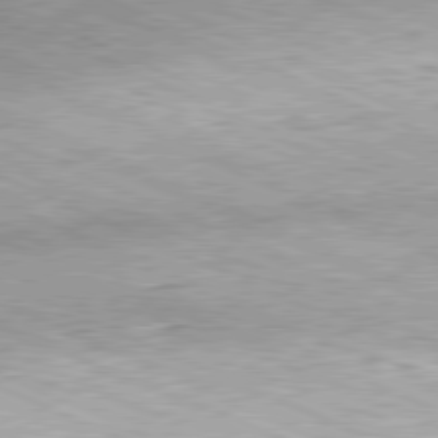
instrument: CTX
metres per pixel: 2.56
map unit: Hpe
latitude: -81.9178
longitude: 10.8597
